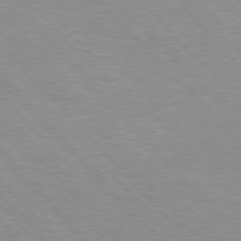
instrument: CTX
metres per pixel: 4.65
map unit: Hpe
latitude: 76.3467
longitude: -152.5357
